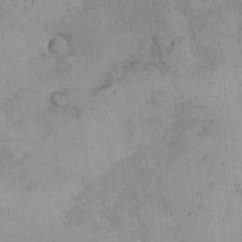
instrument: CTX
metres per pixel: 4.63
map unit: eHh
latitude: -9.5021
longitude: -66.8002
